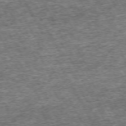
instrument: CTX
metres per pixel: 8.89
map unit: Hpe
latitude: -71.2754
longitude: 13.2376
